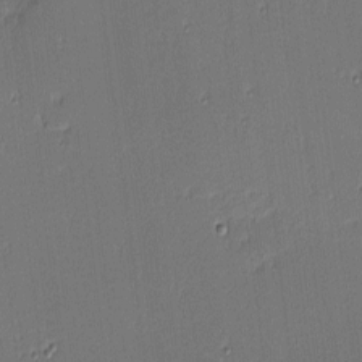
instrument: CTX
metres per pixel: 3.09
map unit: eHh
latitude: -3.5588
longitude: -83.0836
